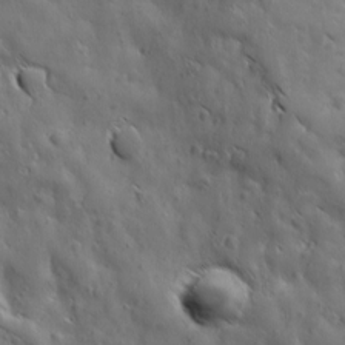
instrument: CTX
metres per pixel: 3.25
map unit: Ave
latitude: 12.4223
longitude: -105.2726
